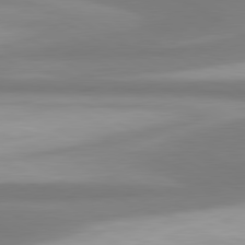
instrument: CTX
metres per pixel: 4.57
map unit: lApd
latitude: 80.6490
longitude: 174.9730
